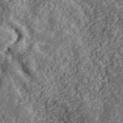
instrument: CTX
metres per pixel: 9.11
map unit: lHvf
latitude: 40.4034
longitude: -87.9906
